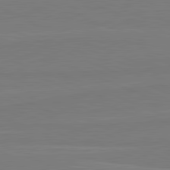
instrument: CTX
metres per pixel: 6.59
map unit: lApd
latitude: 82.1199
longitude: 166.6329
